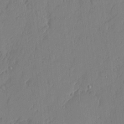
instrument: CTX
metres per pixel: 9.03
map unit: eHh
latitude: 4.2711
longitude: -76.0822
